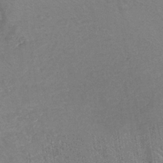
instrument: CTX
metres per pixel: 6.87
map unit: eHh
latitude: -40.2739
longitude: -28.5168
